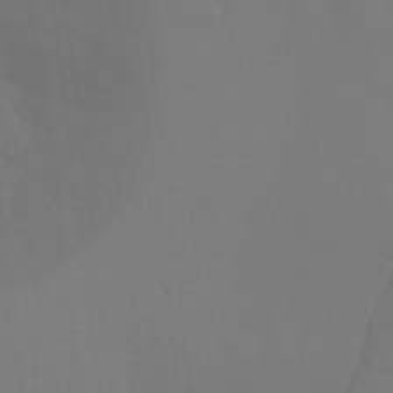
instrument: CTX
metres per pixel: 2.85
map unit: Htu
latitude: -13.8800
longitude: -44.6679
